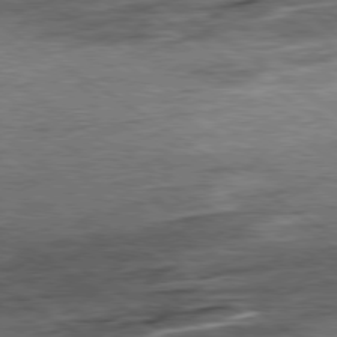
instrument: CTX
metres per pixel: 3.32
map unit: Ap
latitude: -80.0661
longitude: -50.4223
